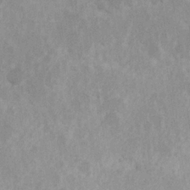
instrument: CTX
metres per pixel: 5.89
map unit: Hve
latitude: 24.9135
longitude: 145.1242
